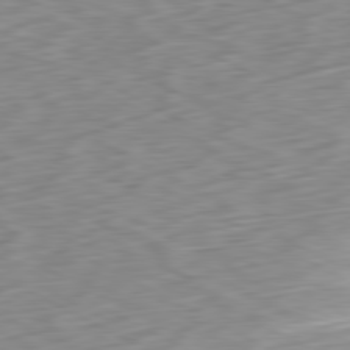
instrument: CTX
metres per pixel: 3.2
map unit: Ap
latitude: -80.8786
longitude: -70.4412
